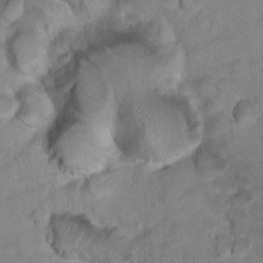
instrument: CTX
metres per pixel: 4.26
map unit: Nhu
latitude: 16.5357
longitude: -32.5924
